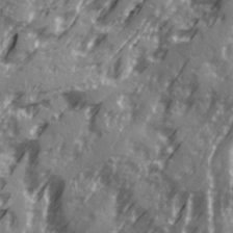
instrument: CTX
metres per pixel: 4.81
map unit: Ave
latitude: 20.7058
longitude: -131.3482
